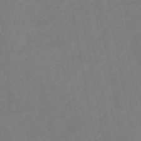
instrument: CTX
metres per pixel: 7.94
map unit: eHb
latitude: -49.6533
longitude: 84.5384
